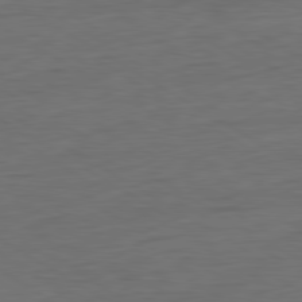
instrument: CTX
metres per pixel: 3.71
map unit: Ap
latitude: -81.3321
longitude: -79.4994
